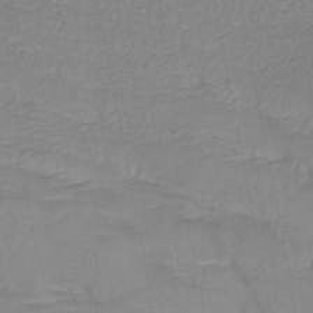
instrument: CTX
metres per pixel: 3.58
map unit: HNb
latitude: -48.8975
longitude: -50.2333
